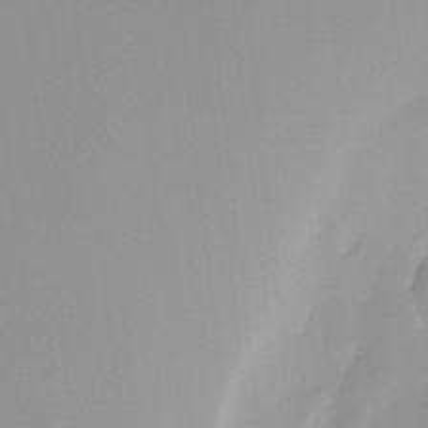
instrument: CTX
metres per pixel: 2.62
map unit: Ht
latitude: -13.6533
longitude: -51.1781
